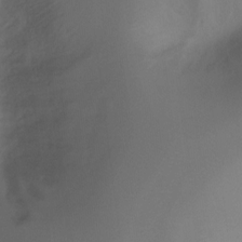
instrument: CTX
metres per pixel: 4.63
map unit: Ht
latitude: -8.7463
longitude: -28.8191
